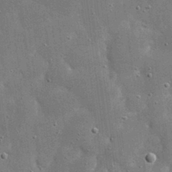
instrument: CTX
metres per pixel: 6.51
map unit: eHh
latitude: 20.3468
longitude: -67.1214
